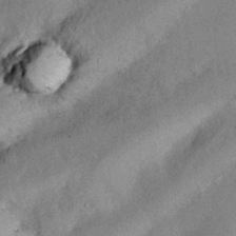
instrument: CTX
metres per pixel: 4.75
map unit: Nhu
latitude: 27.0081
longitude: -70.6679
